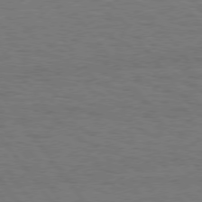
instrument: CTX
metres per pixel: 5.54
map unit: Hpe
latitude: 75.7072
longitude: -136.5357
